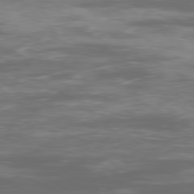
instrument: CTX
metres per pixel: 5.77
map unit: Ap
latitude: -79.8800
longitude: -73.9151
